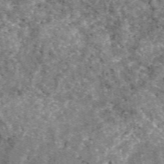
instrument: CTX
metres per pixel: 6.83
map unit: eAb
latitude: 48.6302
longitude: 109.5210
